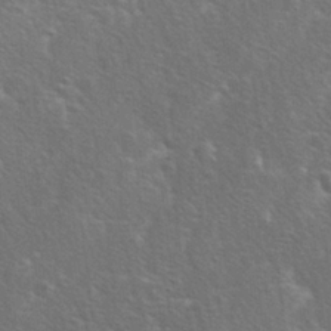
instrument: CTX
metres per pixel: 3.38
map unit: Ave
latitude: 0.0444
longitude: -113.2915
